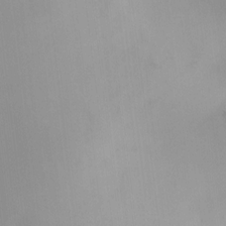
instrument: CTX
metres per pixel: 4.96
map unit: HNhu
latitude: 7.3293
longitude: 9.6911
